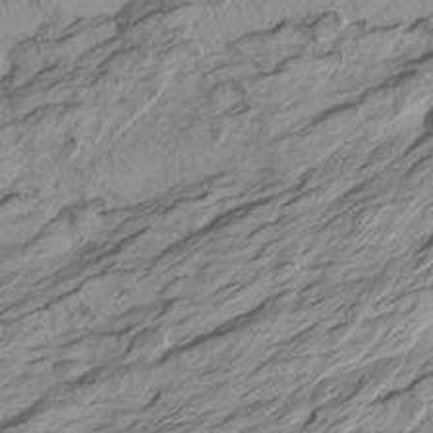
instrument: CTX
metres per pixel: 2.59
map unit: Htu
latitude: -7.0864
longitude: -69.8394
